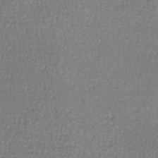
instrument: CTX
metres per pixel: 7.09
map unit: eHb
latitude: -32.9731
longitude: 67.7289
